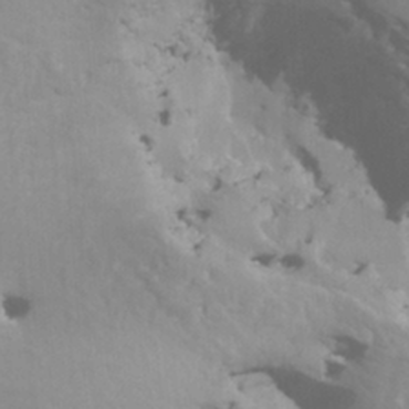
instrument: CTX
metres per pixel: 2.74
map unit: HNhu
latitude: 7.4237
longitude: -2.1389
